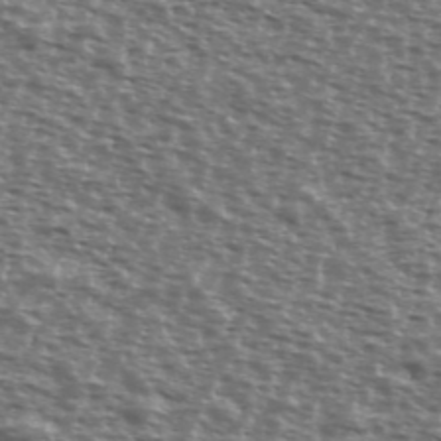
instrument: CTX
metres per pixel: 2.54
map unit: Ave
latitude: 38.9325
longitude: -111.7450
